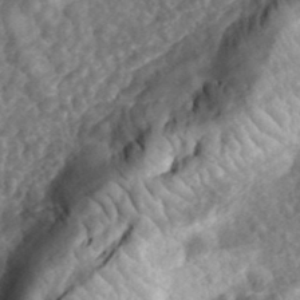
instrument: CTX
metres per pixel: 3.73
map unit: eHh
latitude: 35.6882
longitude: -79.4049
